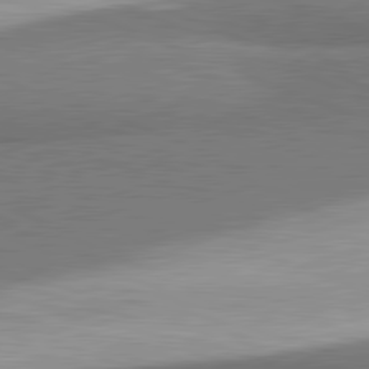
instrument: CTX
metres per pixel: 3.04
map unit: lApd
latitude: 81.5749
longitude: 164.1417
